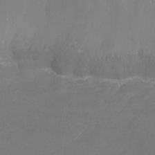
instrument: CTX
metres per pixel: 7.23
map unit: Nhu
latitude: -18.2362
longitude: -46.5735
